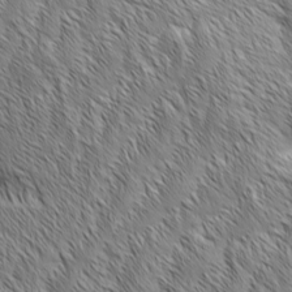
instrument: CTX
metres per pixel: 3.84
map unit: Aa
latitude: 6.1956
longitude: -129.8772
